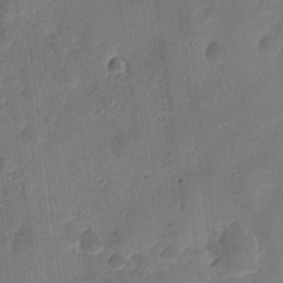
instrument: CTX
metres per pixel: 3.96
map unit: eHh
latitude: 8.6680
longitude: -74.2145
